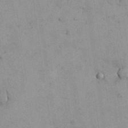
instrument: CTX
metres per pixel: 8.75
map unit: Nhu
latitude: 26.5924
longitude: -68.8191
